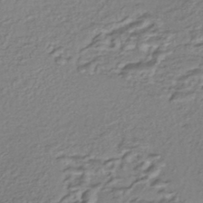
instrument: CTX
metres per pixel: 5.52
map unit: Nhe
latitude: -45.4643
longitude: 151.3321
